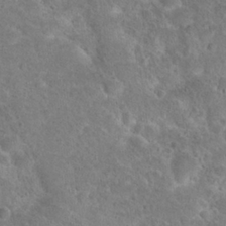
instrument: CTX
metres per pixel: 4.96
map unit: Hto
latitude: 23.7450
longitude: -48.8569
